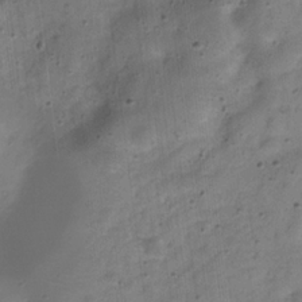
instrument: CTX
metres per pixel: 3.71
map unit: Hve
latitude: -31.6344
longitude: 92.4062
